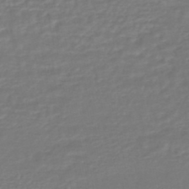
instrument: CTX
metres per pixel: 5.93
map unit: HNhu
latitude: -47.0486
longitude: 96.4818
